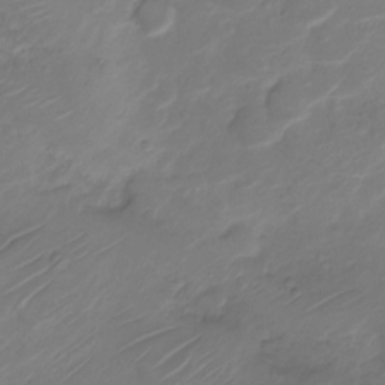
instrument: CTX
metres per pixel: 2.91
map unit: Nve
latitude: -19.5966
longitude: 106.9920
